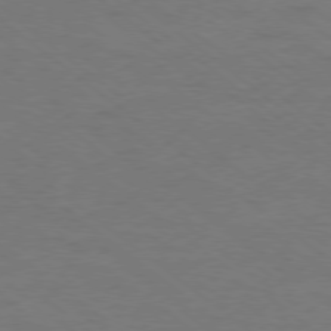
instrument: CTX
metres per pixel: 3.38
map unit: Ap
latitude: -79.0297
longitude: -100.0822
